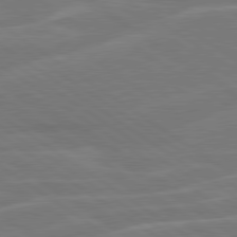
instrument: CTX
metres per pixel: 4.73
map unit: lApd
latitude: 79.7261
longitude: -124.9513
